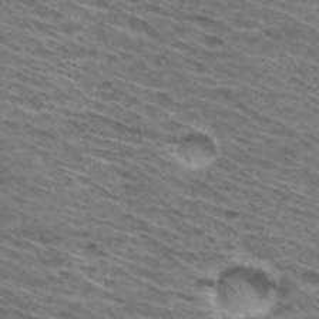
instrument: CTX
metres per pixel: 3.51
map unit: Hto
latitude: 31.2726
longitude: -46.3845
